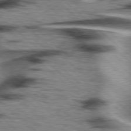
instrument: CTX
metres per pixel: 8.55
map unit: Hpe
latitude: 77.8016
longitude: -156.0822
